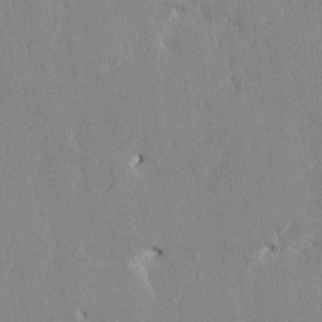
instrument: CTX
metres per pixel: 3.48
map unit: HNhu
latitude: 1.2915
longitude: -5.2726
